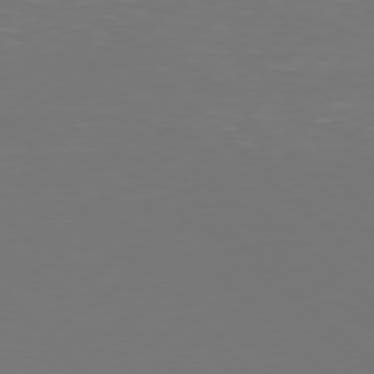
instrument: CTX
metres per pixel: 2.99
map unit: Hpe
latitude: 77.5182
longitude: -169.9717
